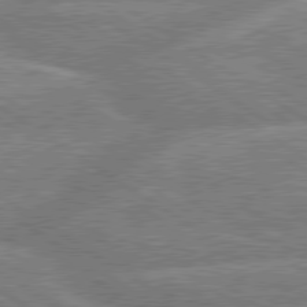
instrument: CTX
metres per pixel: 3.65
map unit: lApd
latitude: 79.7072
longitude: -157.9906
